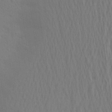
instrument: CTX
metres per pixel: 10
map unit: Aa
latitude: 22.7435
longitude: -145.3859
